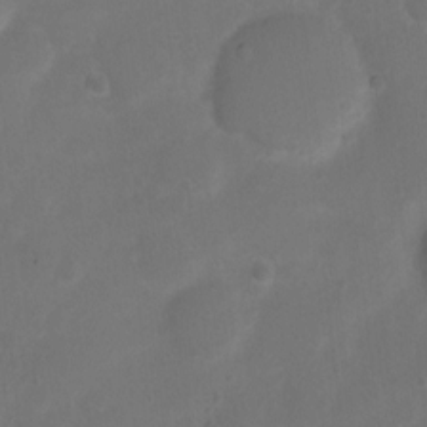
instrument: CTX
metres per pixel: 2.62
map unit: Nhu
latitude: 4.3089
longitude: -26.4412
